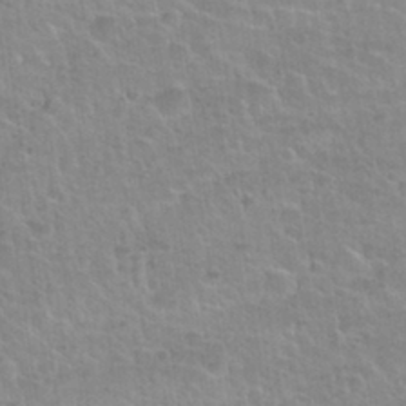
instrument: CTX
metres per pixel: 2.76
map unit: Nhu
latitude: 32.0822
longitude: -51.9150
